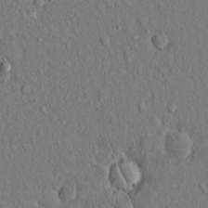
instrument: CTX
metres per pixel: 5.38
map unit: Hto
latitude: 13.7072
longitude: -58.3278
